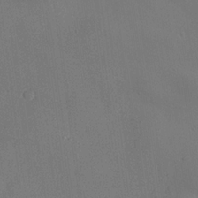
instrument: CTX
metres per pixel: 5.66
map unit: lHvf
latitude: 22.1956
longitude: 145.5777
